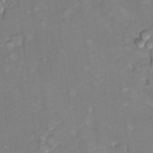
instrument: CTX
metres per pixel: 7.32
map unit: Hto
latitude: 7.4804
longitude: -37.1403
